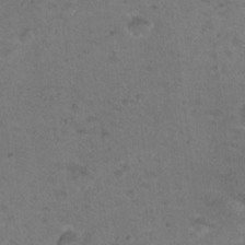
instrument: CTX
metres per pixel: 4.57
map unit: Nhu
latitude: 17.8583
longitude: -31.0459
